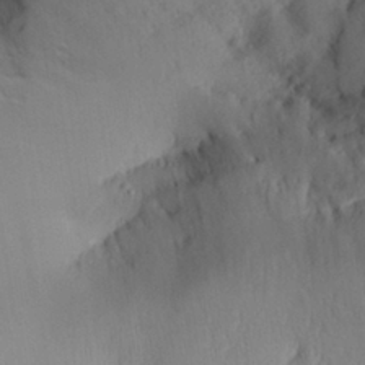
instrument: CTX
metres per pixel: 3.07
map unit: Aa
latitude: 29.8016
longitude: -134.3089
